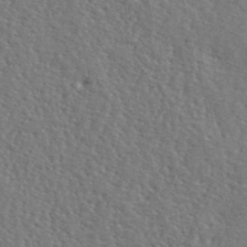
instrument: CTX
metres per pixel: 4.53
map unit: lHvf
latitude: 42.3278
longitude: -87.8772
